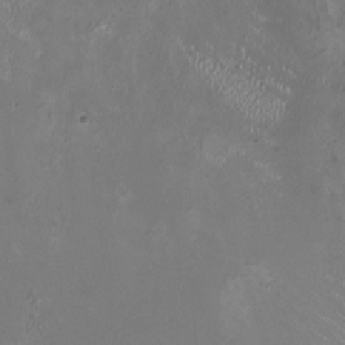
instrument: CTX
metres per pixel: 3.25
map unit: HNhu
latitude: -0.4629
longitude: -2.8002
